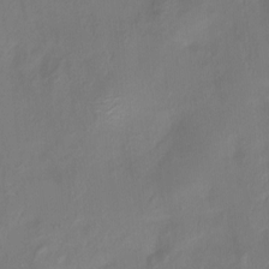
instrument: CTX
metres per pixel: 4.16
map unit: Htu
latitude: -14.0661
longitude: -45.5371
